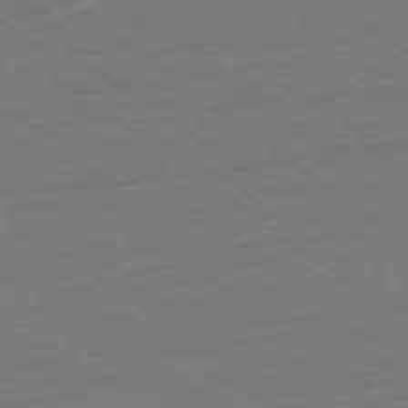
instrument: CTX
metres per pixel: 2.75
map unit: Ap
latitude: -78.8030
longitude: -77.4615
